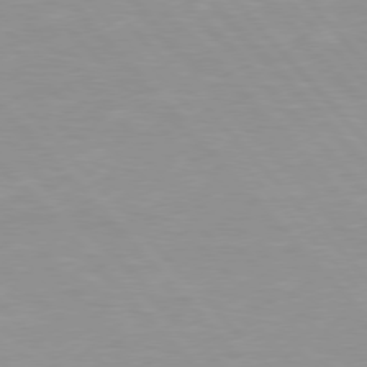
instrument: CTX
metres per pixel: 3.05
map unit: Hpe
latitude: 76.3845
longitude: -155.2348
